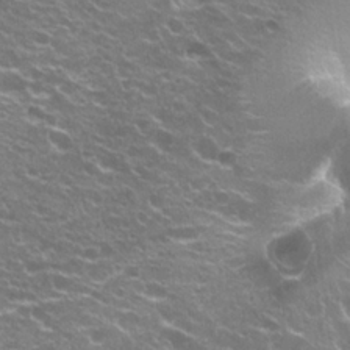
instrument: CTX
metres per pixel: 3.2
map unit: Hto
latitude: 23.1592
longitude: -32.2900
